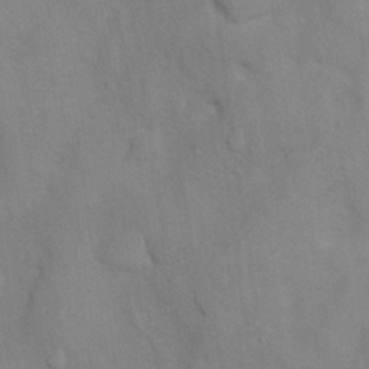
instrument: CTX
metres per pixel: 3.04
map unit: Nhu
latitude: 5.8394
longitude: -24.1011
